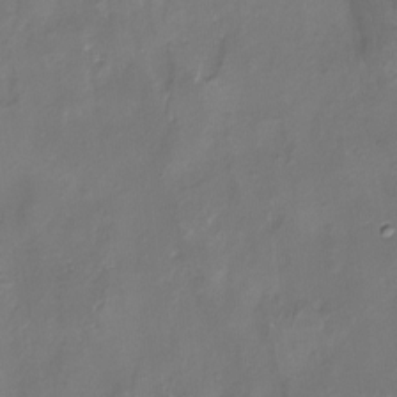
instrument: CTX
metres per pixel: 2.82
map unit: Nhu
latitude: -15.5777
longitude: -54.1578
